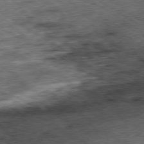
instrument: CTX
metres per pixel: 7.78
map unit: Hpe
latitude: -80.1606
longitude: 22.1984
